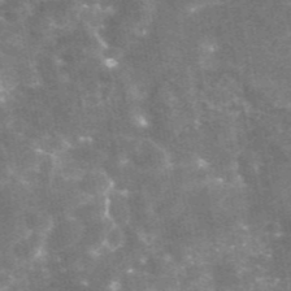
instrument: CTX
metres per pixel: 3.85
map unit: eAb
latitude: 45.9150
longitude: 119.8989
